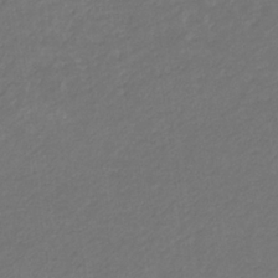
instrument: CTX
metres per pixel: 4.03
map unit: eHb
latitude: -32.4629
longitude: 70.3495
